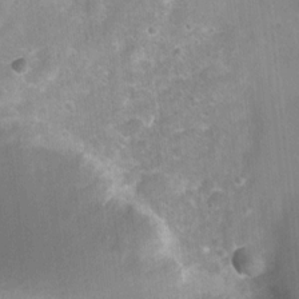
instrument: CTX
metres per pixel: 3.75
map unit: Nhu
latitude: 6.1200
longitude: -18.2333
